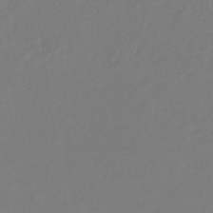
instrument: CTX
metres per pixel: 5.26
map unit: lHb
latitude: -42.0472
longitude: 75.3699
